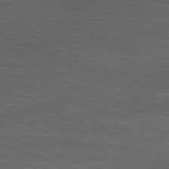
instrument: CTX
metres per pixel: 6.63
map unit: Ap
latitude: -81.4266
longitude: -72.6869
